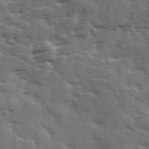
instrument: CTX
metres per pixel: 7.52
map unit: Ave
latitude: 18.9891
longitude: -130.9514
